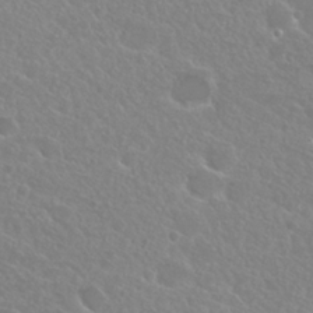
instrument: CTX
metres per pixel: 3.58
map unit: Hto
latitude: 25.4237
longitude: -38.0633
